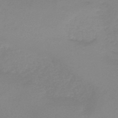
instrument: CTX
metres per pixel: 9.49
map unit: HNb
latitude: -45.1809
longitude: -45.4426
